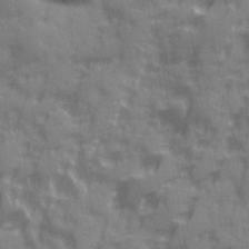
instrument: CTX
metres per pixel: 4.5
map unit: Ave
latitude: 20.1767
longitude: -132.4223
